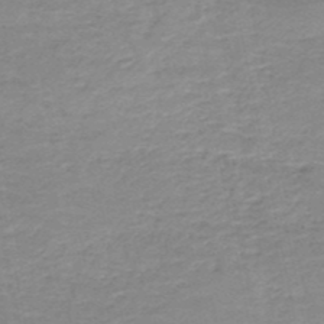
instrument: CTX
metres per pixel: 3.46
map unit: HNb
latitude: -49.9556
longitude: -48.2522
